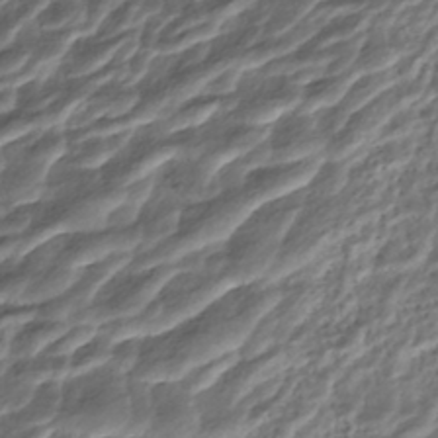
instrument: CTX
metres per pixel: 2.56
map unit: ANa
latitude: -44.9164
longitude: 106.2173
